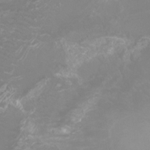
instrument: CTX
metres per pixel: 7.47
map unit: Ht
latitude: 1.5938
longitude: -20.4979
